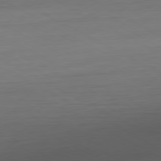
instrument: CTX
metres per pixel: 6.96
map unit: Hpe
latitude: -80.6330
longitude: 18.9542
